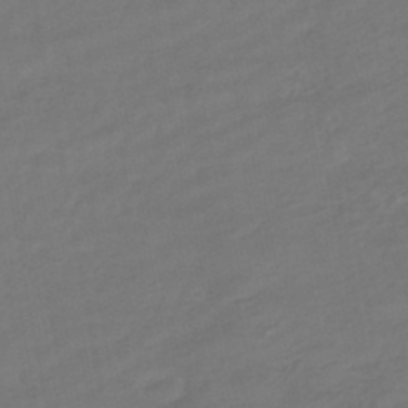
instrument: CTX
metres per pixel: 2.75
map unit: HNhu
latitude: -45.7289
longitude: 92.8219
